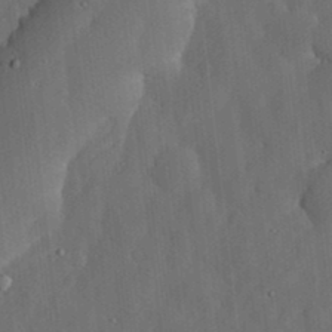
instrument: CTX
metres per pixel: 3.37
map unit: lHvf
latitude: 19.0269
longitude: -113.1781
